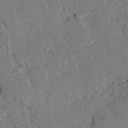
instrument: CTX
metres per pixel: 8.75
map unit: eHh
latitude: 26.3656
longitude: -81.4426
